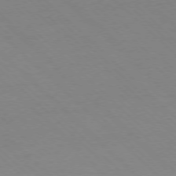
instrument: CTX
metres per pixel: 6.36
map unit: Ap
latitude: -77.6344
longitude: -85.3104
